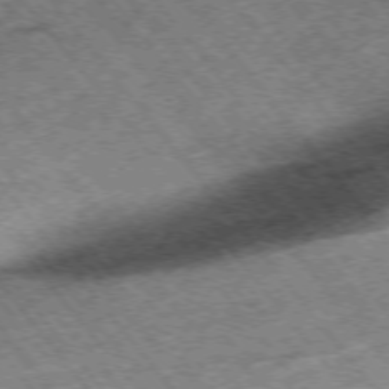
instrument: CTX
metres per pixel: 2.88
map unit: Hpe
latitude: -75.2943
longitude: -18.2900
